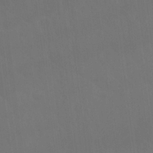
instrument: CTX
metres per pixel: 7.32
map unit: Nhu
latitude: 23.0269
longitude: -63.0081
